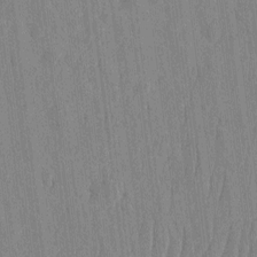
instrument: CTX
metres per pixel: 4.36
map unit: HNhu
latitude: -3.7666
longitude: 14.3684
